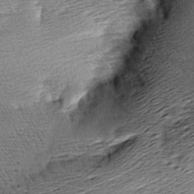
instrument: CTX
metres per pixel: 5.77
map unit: Aa
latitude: 8.1767
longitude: -140.8758
